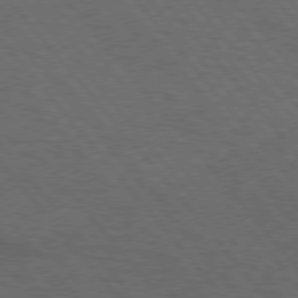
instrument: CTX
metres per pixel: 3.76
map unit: lApd
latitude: 75.7639
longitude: -83.8772
